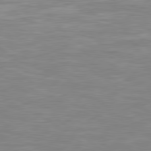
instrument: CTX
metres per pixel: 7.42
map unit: Hpe
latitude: 79.4805
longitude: -126.5546
